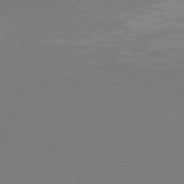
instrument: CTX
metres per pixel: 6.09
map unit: Hpe
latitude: 76.3089
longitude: -136.4979
